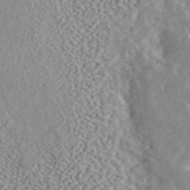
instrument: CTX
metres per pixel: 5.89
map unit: ANa
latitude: 46.0444
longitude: 50.4629
